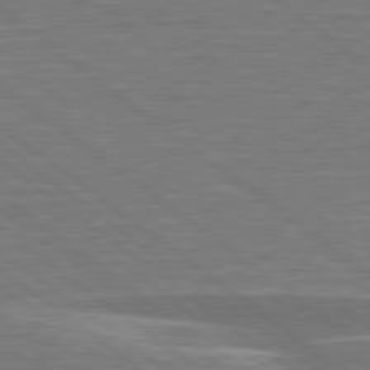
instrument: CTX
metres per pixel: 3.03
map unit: lApd
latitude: 79.1970
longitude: -91.6883
